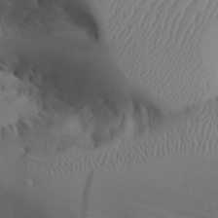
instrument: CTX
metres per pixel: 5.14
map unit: Aa
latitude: 25.0458
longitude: -128.1200
